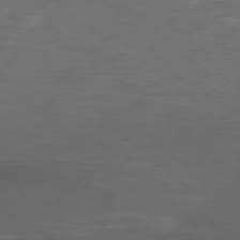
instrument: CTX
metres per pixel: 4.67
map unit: Ap
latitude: -77.8422
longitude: -68.4601
